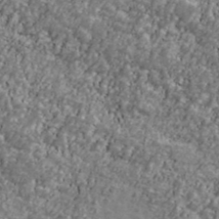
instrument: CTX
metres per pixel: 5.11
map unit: Ave
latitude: 41.5560
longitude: -111.2915
